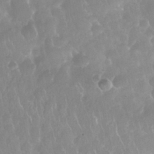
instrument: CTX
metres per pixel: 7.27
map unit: Nhu
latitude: 28.0633
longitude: -63.5182
